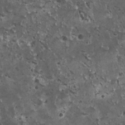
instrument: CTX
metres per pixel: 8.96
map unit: HNhu
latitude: 3.1214
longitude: 5.4643
